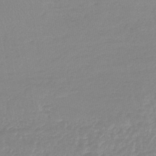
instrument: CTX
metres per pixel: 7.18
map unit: lHb
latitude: -44.7841
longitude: 72.3495
